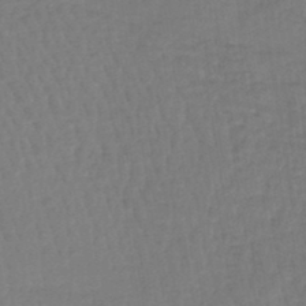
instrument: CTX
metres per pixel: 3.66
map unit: lHb
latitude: -42.9352
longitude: 64.1606
